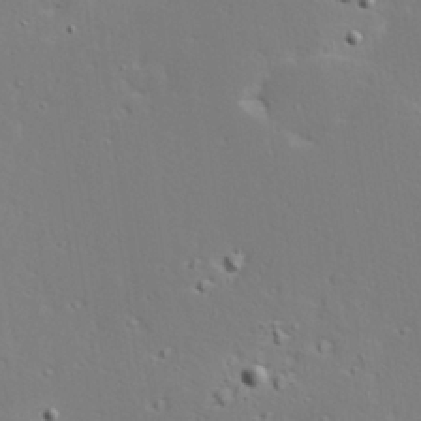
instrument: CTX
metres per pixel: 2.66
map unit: Hve
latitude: 24.0633
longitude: -98.2711
